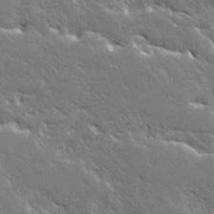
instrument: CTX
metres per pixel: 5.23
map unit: Ave
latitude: 19.9717
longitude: -137.1592
